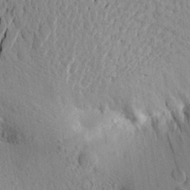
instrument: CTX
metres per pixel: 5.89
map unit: Aa
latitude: 20.9892
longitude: -149.4804
